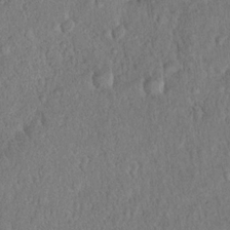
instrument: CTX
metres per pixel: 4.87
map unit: eHh
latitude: 18.9702
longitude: -62.4223
